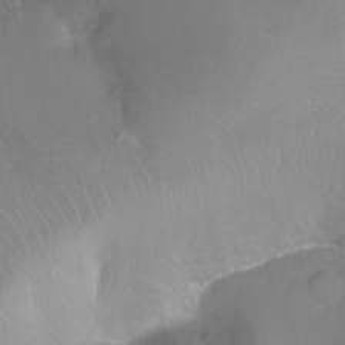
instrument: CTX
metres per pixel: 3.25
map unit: Ht
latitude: -10.8030
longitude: -44.7246
